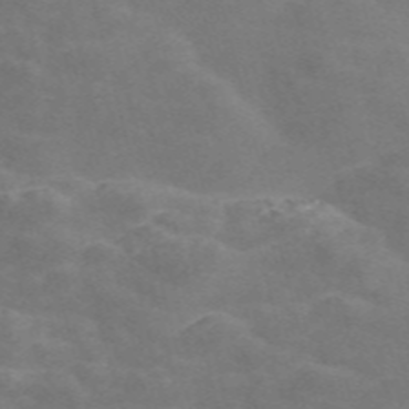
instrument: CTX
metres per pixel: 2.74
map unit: Nve
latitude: -57.9745
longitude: 56.8786
